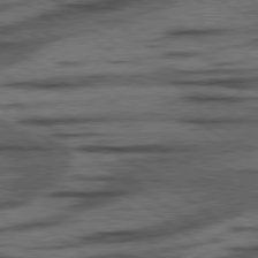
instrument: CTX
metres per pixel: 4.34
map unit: lApd
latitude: 78.2523
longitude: -53.3482
